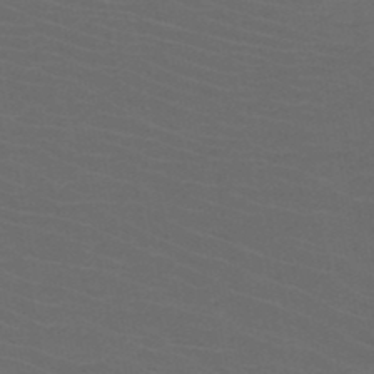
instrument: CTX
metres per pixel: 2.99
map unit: HNb
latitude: -49.5399
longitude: -45.9150
